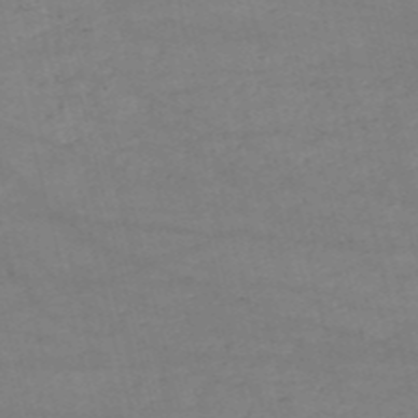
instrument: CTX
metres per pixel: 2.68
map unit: HNb
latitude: -53.2376
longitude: -37.7828
